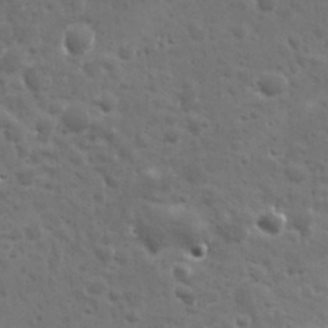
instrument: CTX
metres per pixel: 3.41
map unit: Ave
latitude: 11.4427
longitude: -104.6113
